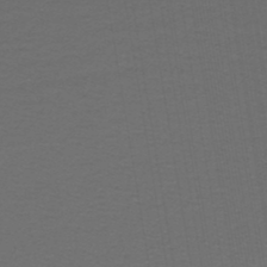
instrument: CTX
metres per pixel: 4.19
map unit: lHb
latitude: -45.7289
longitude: 71.5966
